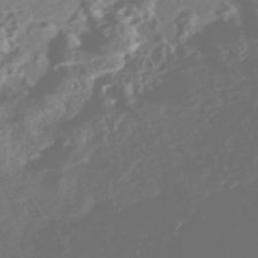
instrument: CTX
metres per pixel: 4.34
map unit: Nhe
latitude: -46.1983
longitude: 151.9556
